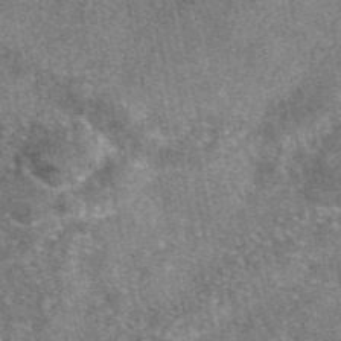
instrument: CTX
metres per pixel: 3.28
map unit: eAb
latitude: 47.5183
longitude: 106.4251
